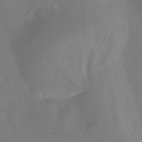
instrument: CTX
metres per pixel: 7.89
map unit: Hto
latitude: -13.4643
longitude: -42.9703
